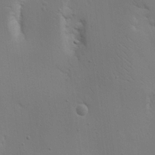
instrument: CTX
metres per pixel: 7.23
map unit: Nhu
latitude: 16.4412
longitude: -78.3845
